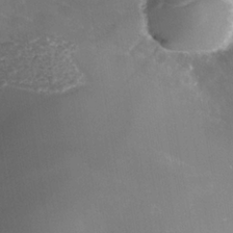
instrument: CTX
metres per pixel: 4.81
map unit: Nhe
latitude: -37.4832
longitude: -112.4790
